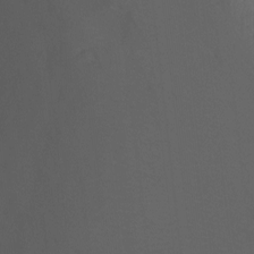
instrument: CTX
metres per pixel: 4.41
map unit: Ht
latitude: -0.9920
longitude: -18.1577
